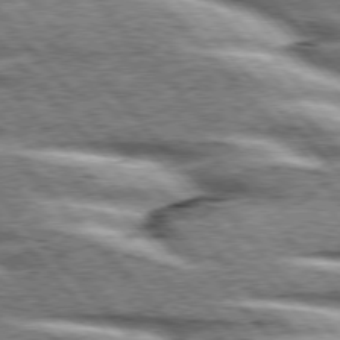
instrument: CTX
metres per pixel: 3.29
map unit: lApd
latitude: 76.3089
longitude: -82.5545
